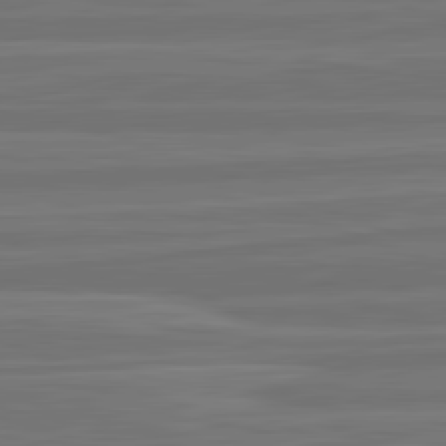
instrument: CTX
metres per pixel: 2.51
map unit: lApd
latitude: 82.4412
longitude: -175.2726
